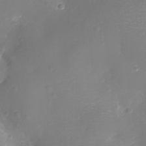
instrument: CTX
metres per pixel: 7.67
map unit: Ht
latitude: -11.3132
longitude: -23.2159
